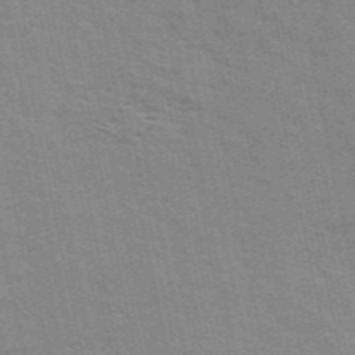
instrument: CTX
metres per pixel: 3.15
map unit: ANa
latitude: 49.3671
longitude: -73.4049
